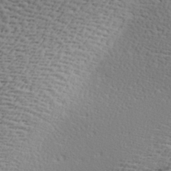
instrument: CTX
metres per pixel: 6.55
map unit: Ave
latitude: 16.9703
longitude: -138.0444
